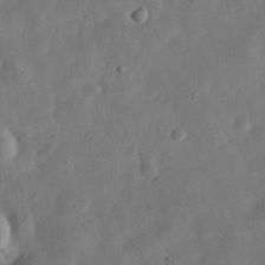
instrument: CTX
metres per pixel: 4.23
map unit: eHh
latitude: 33.3482
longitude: -75.9717
